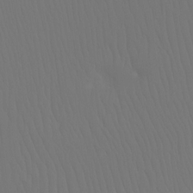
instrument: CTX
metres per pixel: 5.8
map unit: Ht
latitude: -7.7855
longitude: -31.2915
